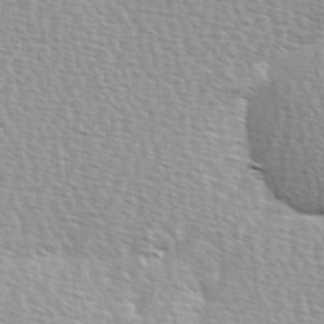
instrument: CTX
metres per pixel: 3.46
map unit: Hve
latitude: 2.5357
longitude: -121.8017
